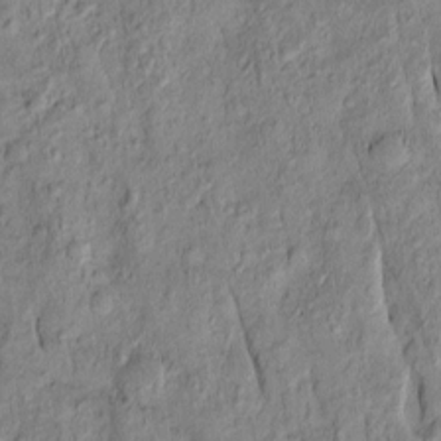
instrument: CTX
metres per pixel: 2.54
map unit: Htu
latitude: -9.8989
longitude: 177.3888
